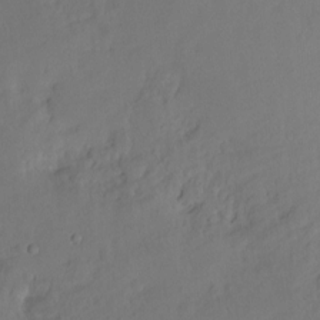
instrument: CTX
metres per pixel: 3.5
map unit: Hto
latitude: -7.5021
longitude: -46.8002
